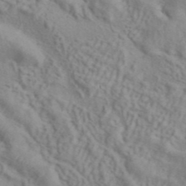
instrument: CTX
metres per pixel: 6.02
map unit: ANa
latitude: 43.0836
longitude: 53.9556
